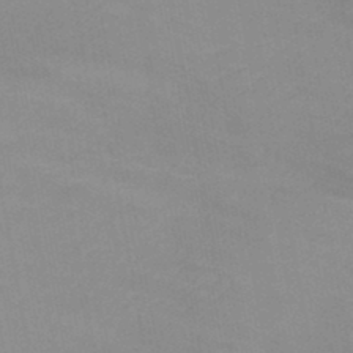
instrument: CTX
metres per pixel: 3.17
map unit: HNb
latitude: -47.3131
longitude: -47.2537
